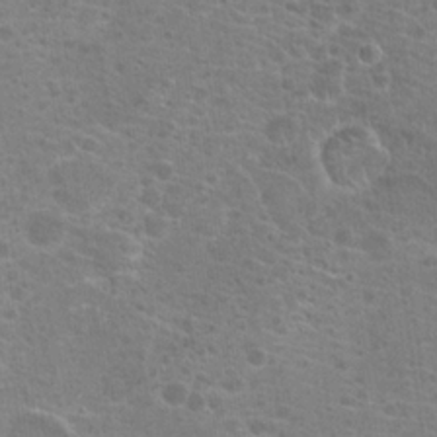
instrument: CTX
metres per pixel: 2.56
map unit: Hto
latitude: 19.5182
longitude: -41.5371
